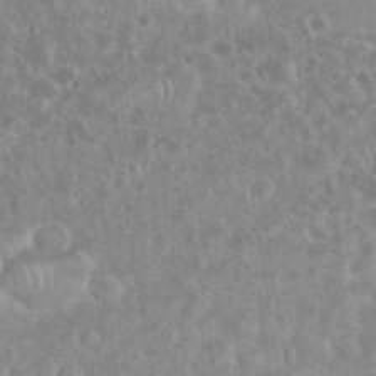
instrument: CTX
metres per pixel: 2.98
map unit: eHh
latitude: 34.7435
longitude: -62.1389
